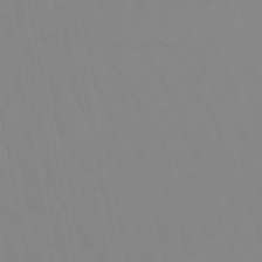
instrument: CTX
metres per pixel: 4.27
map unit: eHb
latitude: -48.8030
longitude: 85.0108
